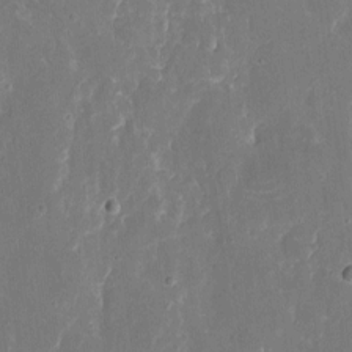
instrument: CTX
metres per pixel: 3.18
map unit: eHh
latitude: 7.5560
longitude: -68.9136
